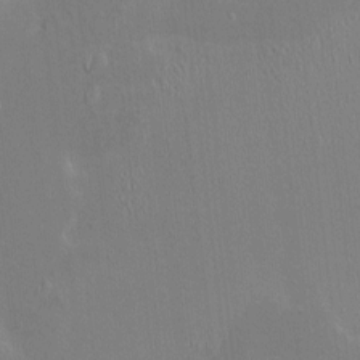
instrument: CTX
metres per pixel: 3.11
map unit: HNhu
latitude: 5.0458
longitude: 4.4251
